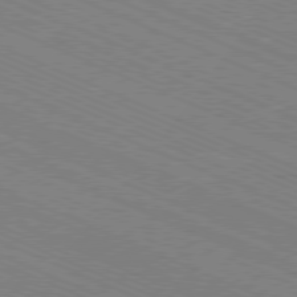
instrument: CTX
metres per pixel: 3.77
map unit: Ap
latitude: -80.8408
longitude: -74.5924
